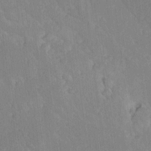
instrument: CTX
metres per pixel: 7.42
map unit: Ave
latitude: 20.0822
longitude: -136.5924
